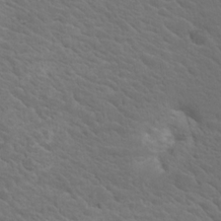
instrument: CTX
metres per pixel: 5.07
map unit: Hto
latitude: 17.8772
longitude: -33.3860
